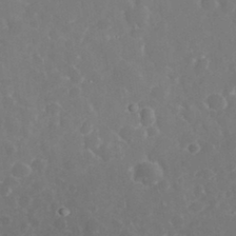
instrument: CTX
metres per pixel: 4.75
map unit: eHh
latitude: 32.9892
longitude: -61.0836
